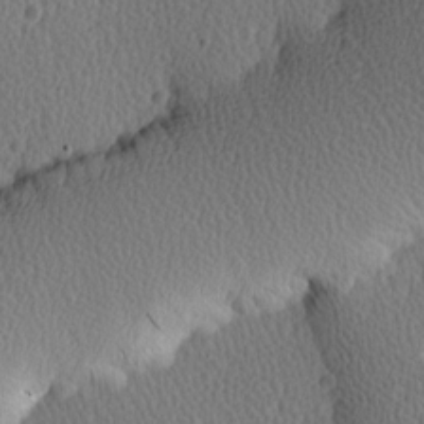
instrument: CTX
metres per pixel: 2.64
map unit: Hve
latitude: 13.8017
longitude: -91.3482
